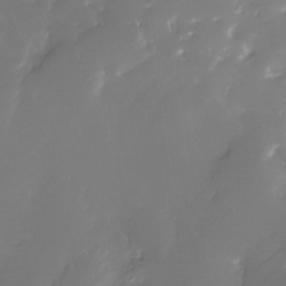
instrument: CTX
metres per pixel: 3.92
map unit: Nhe
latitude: -32.9920
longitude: -116.4034
